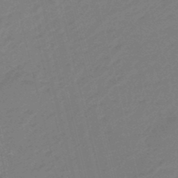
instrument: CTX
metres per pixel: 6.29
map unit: eHb
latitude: -47.1053
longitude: 86.6141
